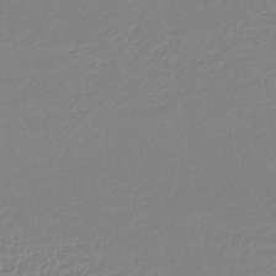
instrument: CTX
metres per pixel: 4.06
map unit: lHb
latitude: -45.1431
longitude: 78.1039
